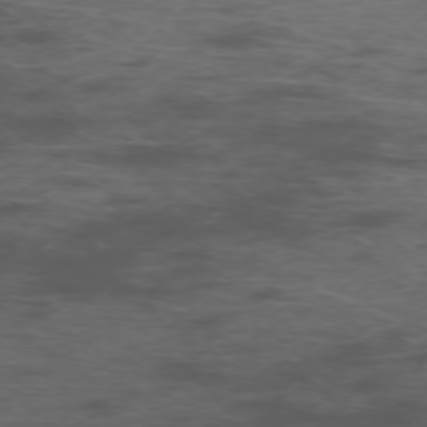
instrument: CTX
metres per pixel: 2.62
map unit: Ap
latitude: -76.0283
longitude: -67.6693
